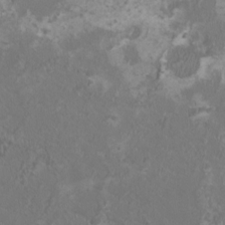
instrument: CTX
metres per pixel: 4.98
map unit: HNhu
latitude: 1.5182
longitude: -2.1389
